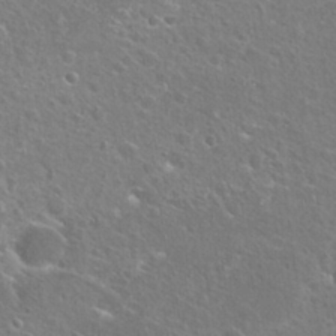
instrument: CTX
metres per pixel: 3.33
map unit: Hto
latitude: 25.4048
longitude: -45.4048
